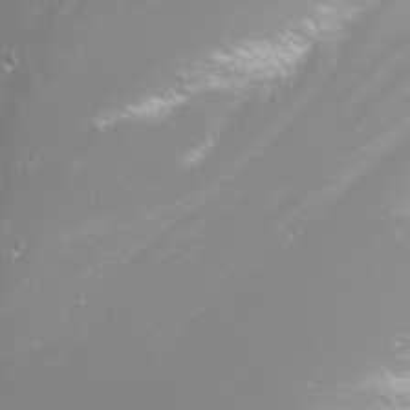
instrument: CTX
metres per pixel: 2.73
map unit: Nhu
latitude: -9.5210
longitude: -70.0822
